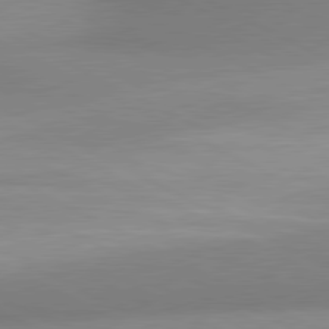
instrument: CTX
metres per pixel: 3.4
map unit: lApd
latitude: 80.7435
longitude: 134.2928
